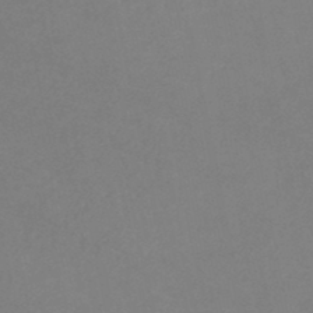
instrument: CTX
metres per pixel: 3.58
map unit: lHb
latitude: -37.7099
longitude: 73.1053
